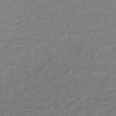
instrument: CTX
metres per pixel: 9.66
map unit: lHb
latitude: -34.9731
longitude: 65.2187
